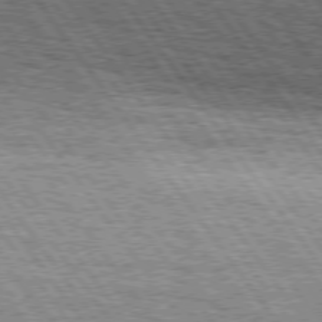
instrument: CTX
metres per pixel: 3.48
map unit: Hpe
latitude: 75.2537
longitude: -152.1767
